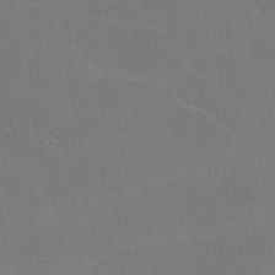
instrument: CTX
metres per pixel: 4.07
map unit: lHvf
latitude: -11.3699
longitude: -101.1025
